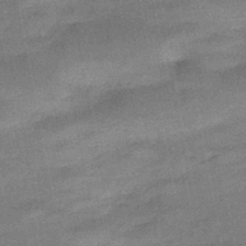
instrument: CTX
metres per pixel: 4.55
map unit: HNb
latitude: -47.8422
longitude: -39.4048
